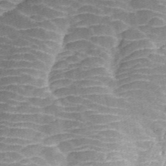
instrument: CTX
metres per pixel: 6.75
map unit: ANa
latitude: 45.5182
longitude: 38.5196
